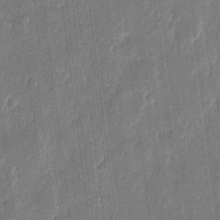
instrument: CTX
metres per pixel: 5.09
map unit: eHh
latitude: 11.6505
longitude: -70.4790
